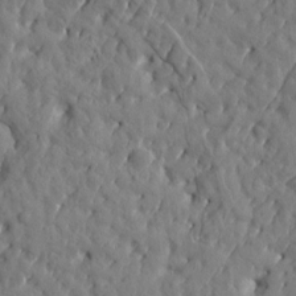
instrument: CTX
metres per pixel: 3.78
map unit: Htu
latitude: 1.0269
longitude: 179.2754
